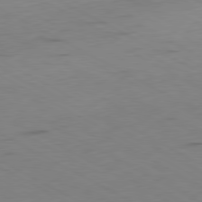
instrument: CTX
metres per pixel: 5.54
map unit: Ap
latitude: -80.9542
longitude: -71.0647
